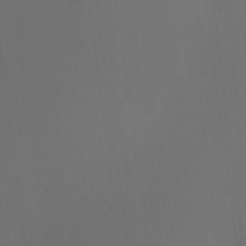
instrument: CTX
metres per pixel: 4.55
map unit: HNhu
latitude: 10.3090
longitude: 11.4454
